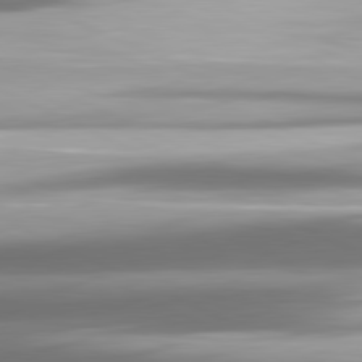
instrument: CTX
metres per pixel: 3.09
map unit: lApd
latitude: 81.1781
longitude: -142.3090
